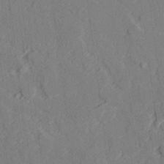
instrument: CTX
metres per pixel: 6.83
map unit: lAvf
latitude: 28.4223
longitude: -108.9702
